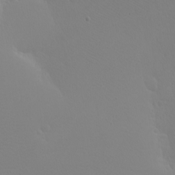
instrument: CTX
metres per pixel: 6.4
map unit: eHh
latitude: -7.8611
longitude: -69.9528
